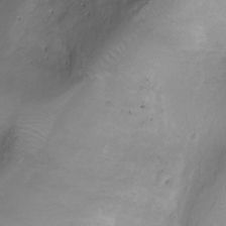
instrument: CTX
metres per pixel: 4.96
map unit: Ht
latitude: -7.0675
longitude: -19.2915
